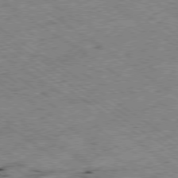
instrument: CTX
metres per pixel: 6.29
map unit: Ap
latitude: -79.4832
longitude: -51.7071
